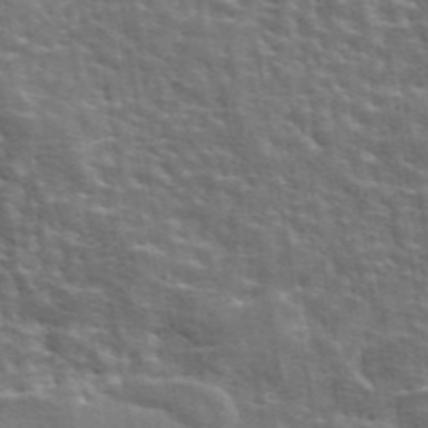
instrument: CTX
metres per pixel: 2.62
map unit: eAb
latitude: 44.4790
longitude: 111.9745
